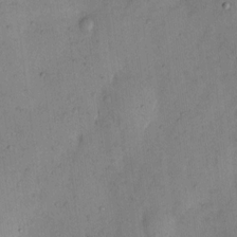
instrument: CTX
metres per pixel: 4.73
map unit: eHh
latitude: 11.6316
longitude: -61.9339
